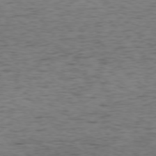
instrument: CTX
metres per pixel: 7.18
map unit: Ap
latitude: -75.7289
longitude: -90.9892
